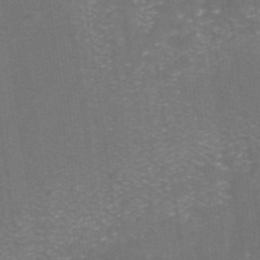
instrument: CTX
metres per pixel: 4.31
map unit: ANa
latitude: 44.4412
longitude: 25.8800
